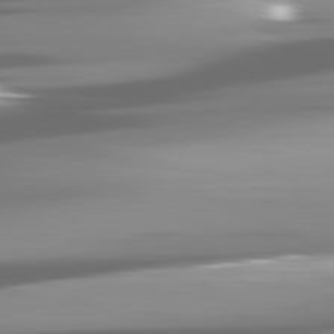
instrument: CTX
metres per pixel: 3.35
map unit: lApd
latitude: 81.6883
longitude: -146.7813
